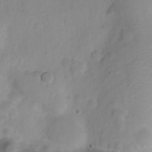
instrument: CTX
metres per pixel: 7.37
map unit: Nve
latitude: -21.6533
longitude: 106.2929
